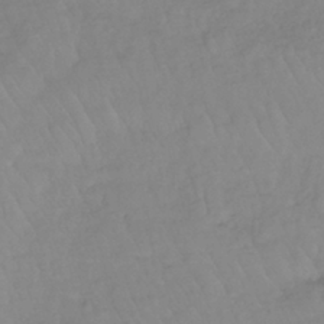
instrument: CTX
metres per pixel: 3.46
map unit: lHb
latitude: -37.0675
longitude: 69.8800
